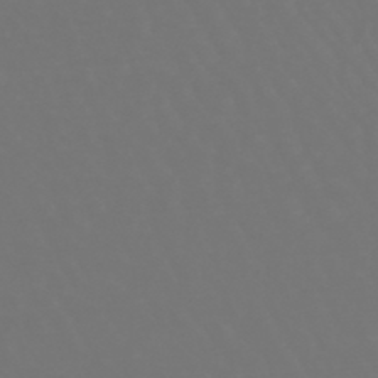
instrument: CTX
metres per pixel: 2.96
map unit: lHb
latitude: -47.1053
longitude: 75.8801
